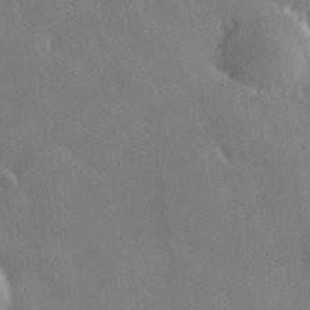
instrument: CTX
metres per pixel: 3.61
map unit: Hve
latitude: 28.0255
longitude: 145.5021
